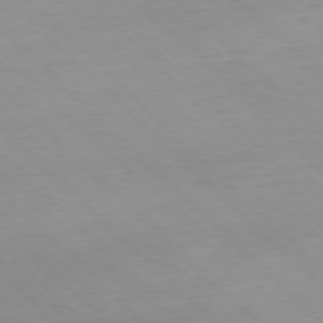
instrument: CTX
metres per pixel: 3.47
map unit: Ap
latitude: -77.3132
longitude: -90.8758
